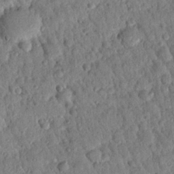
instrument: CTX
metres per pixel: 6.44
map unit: Nhu
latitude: 21.2915
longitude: -78.2523
